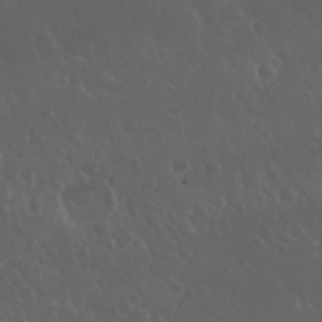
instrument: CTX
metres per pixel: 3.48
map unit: Nhu
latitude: 30.1011
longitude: -58.5168
